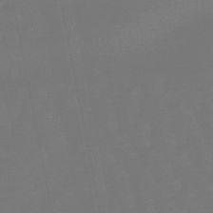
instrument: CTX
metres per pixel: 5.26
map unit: eHb
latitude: -50.1606
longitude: 79.7477
